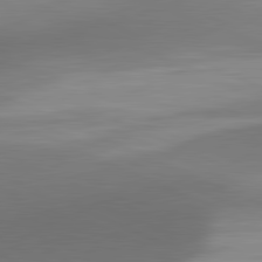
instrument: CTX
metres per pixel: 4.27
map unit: lApd
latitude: 81.4048
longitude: 130.2361
